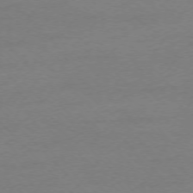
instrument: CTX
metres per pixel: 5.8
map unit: Ap
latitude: -75.1620
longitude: -78.3090
